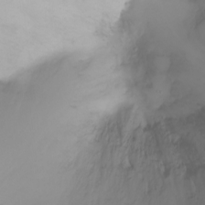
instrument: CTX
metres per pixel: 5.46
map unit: Ht
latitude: -1.3321
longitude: -61.5749
